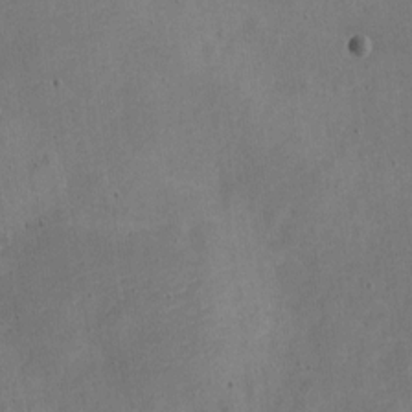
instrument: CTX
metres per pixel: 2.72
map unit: Nve
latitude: -25.0108
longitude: 107.5588
